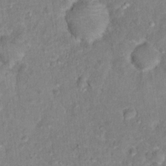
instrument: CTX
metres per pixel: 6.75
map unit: Hto
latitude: 14.1767
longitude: -37.6883
